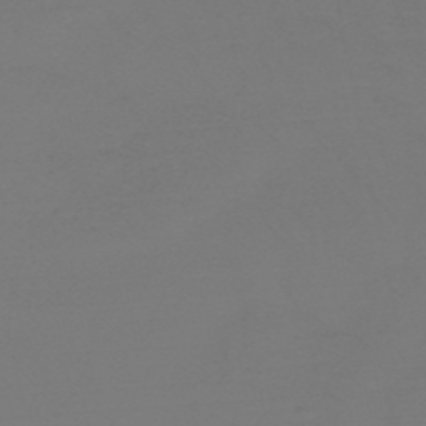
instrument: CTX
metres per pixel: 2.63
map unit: HNb
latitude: -51.3321
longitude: -43.8394
